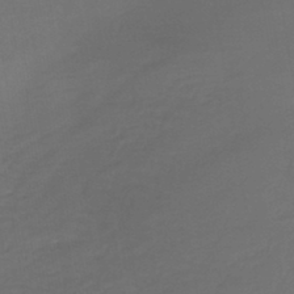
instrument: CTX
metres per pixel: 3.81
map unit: lHb
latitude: -43.5210
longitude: 65.7478
